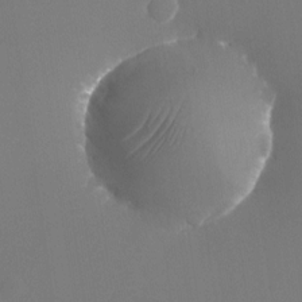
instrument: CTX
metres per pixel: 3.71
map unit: Nhu
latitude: -23.5210
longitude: -70.8002
